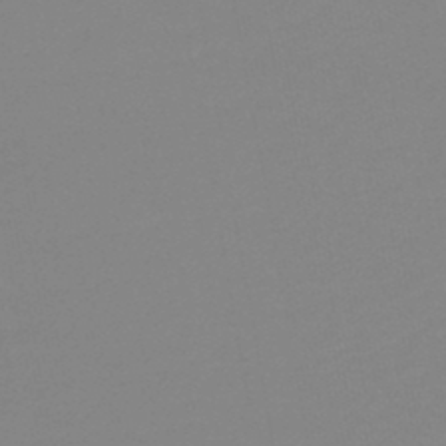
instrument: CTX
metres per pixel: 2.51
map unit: HNb
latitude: -45.7856
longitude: -44.6679
